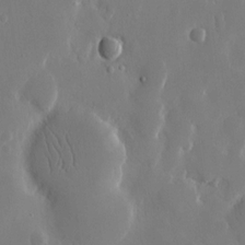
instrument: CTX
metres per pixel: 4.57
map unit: eHh
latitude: 13.0648
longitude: -71.4804
